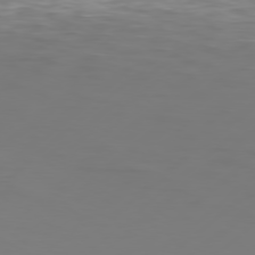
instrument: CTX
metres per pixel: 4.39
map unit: Hpe
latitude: 76.2711
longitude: -131.2159
